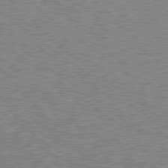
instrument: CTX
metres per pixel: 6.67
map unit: Hpe
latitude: 78.6869
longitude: -169.4238
